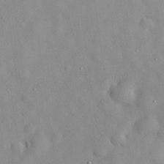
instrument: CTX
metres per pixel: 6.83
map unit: eHh
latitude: 29.4048
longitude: -74.2900
